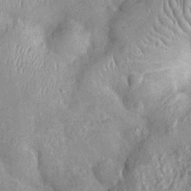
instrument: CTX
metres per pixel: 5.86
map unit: Nhu
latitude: -12.7652
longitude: -23.8205
